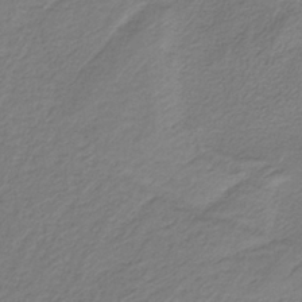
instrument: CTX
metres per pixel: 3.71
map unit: HNb
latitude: -37.9367
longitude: 53.5021
